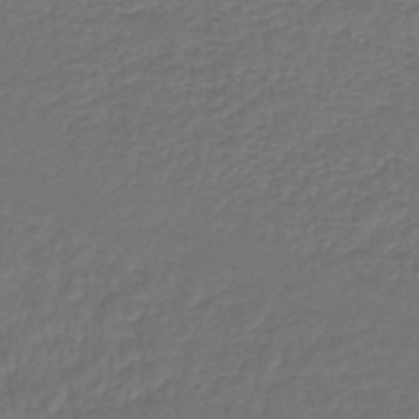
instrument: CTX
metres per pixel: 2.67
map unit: lHb
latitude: -42.9541
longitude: 61.7289
